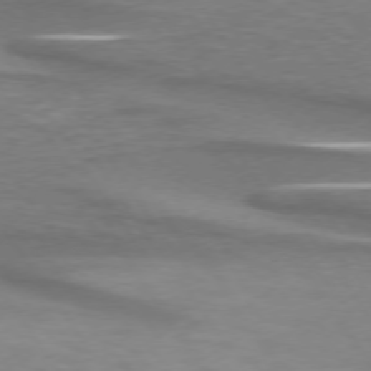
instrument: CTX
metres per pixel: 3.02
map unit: lApd
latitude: 74.1389
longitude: -51.2726
